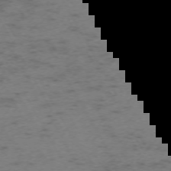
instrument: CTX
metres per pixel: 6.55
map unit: Ap
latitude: -72.8408
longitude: -70.0444
